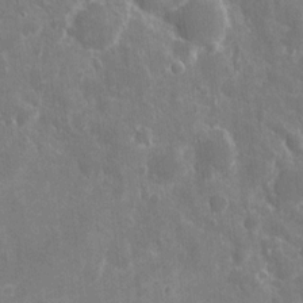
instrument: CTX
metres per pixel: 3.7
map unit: eHh
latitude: 7.4993
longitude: -69.8583
